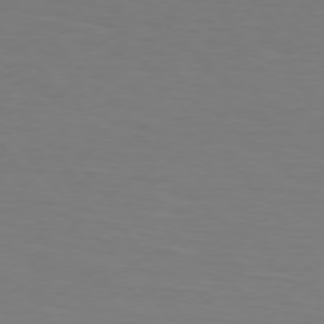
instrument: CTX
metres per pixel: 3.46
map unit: Hpe
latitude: 75.6883
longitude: -132.8947
